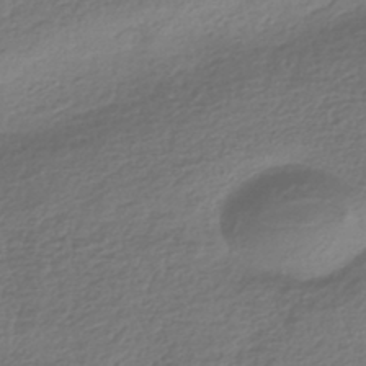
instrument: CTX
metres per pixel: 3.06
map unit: HNhu
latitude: -42.9919
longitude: 99.5777
